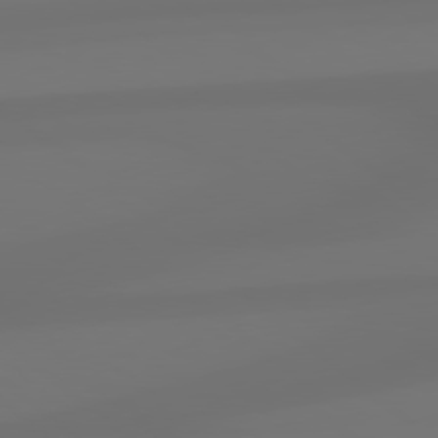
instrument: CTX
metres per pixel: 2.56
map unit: Hpe
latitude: 78.9136
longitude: -134.9702
